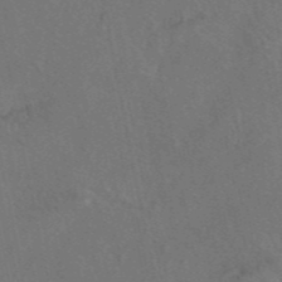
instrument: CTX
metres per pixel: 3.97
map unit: eAb
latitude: 46.7813
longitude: 109.6155
